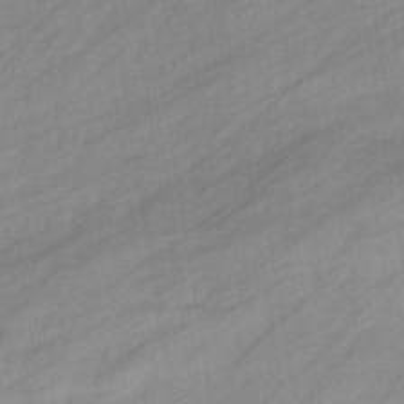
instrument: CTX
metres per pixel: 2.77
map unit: eHb
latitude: -39.5588
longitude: 81.8234
